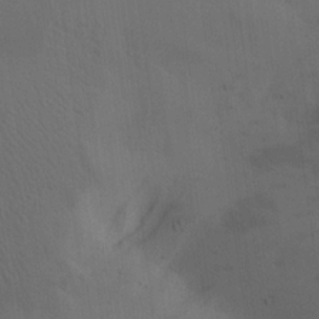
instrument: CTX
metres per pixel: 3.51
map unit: lAa
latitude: 19.9339
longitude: -138.6113
